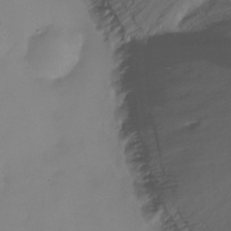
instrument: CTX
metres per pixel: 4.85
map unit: Ht
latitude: -14.5952
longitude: -51.1970
